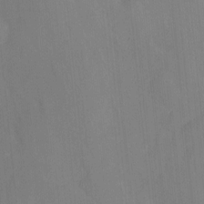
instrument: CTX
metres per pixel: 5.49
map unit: Nhu
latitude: -11.6911
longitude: -47.0270
